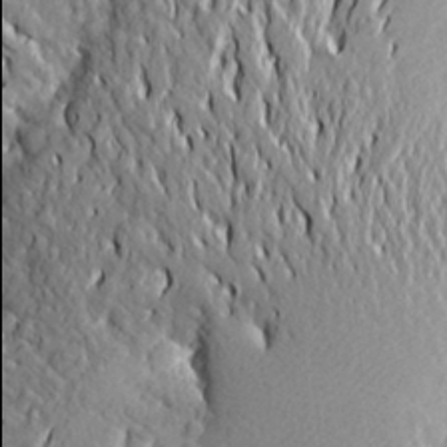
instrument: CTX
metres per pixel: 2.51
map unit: Aa
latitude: 19.9717
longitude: -149.9906
